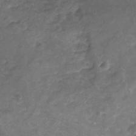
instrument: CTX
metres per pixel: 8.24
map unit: Nhu
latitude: -19.1620
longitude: -56.7435
